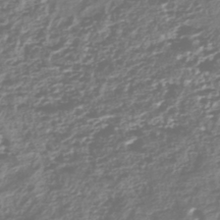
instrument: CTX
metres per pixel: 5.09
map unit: HNhu
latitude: -43.6154
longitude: 100.5195
